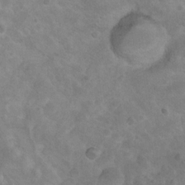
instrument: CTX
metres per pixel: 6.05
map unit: Nhu
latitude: 9.5182
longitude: -23.2348
